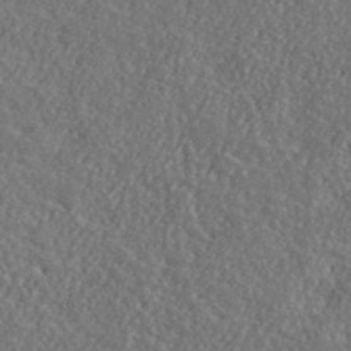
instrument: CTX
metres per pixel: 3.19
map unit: ANa
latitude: 39.9339
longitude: -89.8962
